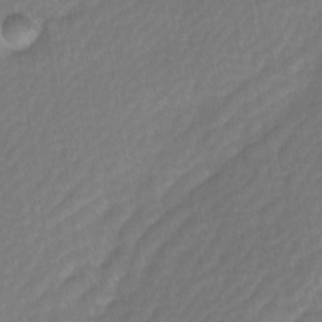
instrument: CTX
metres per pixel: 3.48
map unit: Ave
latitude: -0.8030
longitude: -113.8394
